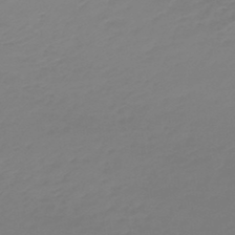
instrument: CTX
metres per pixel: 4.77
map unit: lHb
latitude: -45.4265
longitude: 72.1417
